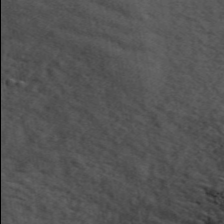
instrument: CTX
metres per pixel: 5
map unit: ANa
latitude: 49.6694
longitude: -81.9906
